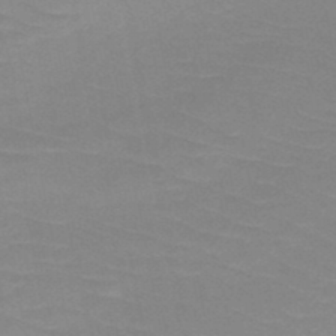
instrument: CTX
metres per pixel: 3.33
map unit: HNb
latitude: -48.1039
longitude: -48.7435
